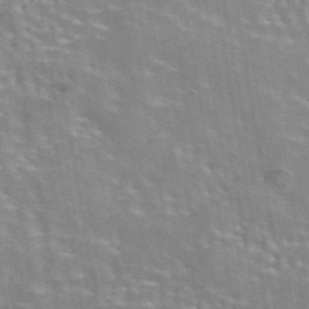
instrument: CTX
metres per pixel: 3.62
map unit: eAb
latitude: 44.2522
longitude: 107.8045
